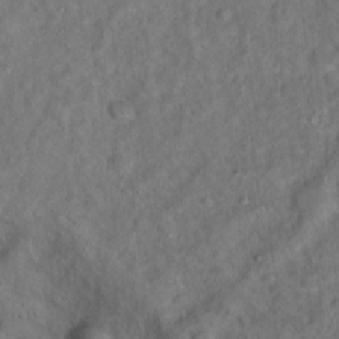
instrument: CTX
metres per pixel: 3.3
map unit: Ht
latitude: 15.4238
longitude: -37.3671
